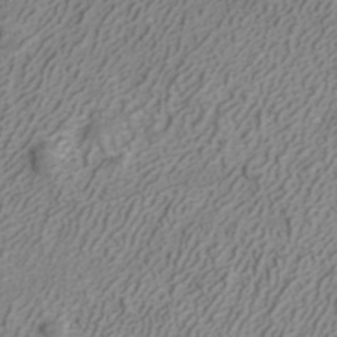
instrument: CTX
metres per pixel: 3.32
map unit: ANa
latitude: 40.4223
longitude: 22.3684
